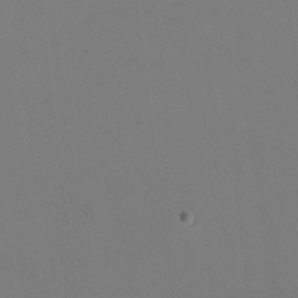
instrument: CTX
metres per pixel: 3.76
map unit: Nhu
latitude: -0.3118
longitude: -74.9703
